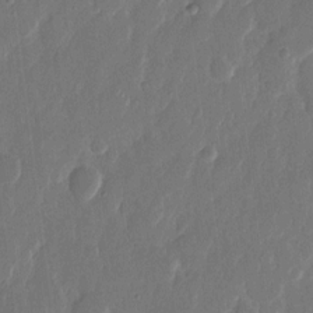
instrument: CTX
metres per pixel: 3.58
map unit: eHh
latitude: 11.9339
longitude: -70.8947
